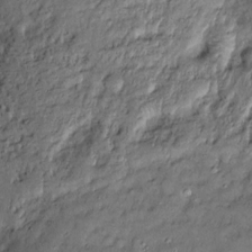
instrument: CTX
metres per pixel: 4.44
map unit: Htu
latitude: -6.7652
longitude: 159.8611
